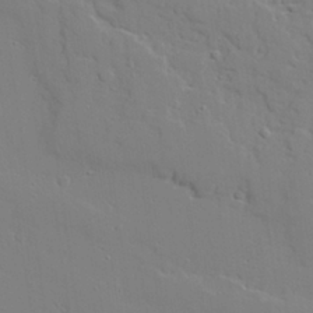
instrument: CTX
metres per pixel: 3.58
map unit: lAvf
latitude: 28.1389
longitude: -108.4979
